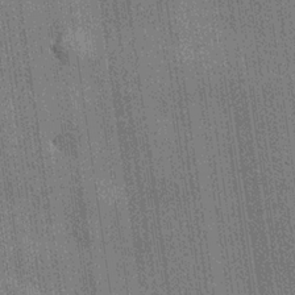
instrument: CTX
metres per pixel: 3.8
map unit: lHvf
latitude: 19.8394
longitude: 142.5006
